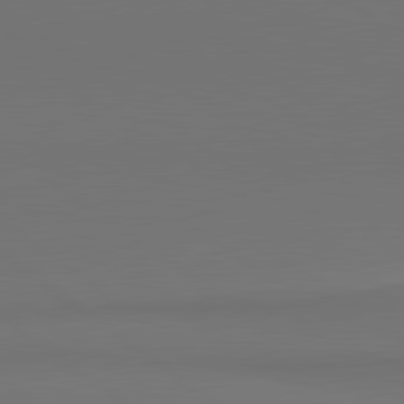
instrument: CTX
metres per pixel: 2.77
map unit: lApd
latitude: 81.0647
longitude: 154.0850
